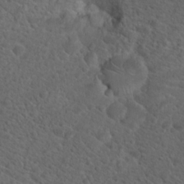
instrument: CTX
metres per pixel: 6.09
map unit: Hto
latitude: 19.7260
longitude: -39.6127
